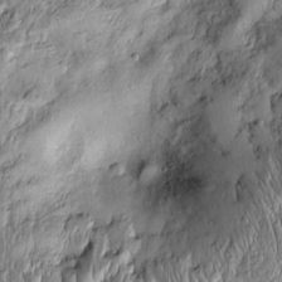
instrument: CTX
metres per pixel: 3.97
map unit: Htu
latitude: -4.9919
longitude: 159.4265
